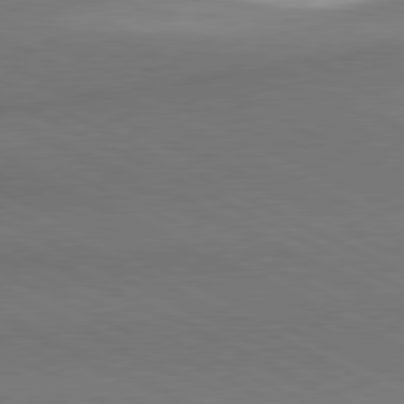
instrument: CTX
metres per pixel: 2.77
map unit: lApd
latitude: 80.9325
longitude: 162.1983
